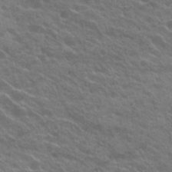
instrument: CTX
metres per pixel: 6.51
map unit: Hto
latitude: 23.0458
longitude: -37.6505
